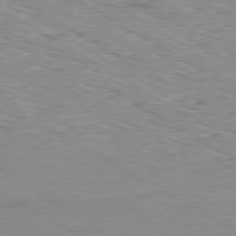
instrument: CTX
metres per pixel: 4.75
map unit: Ap
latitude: -80.4818
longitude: -51.2348
